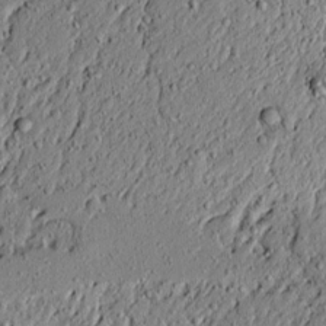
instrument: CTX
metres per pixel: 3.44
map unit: lAvf
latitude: 5.7639
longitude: 167.4643
